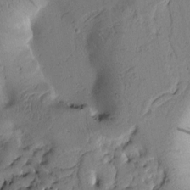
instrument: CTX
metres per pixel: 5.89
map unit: Htu
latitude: 1.5938
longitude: 175.7855
